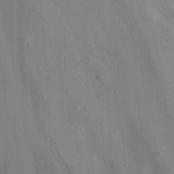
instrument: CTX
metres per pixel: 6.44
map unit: Nhu
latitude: -14.6330
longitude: -57.9150
